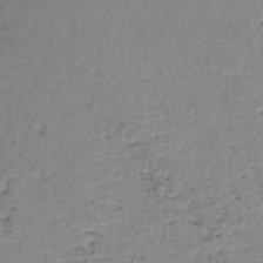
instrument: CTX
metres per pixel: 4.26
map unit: lHb
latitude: -44.3495
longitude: 58.2361
